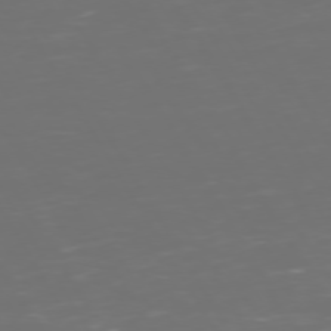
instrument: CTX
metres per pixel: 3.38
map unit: Hpe
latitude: 72.5546
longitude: -126.5546
